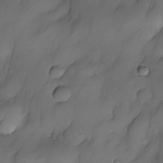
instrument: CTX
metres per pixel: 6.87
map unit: Nhe
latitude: -30.7085
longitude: -139.6505
